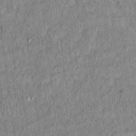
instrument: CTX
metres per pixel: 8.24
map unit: Hto
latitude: 14.9325
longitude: -34.6490
